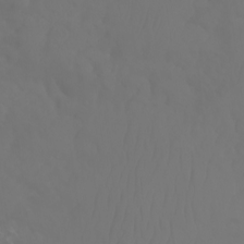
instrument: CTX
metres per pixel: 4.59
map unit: Aa
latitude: -11.5399
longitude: -68.2711
